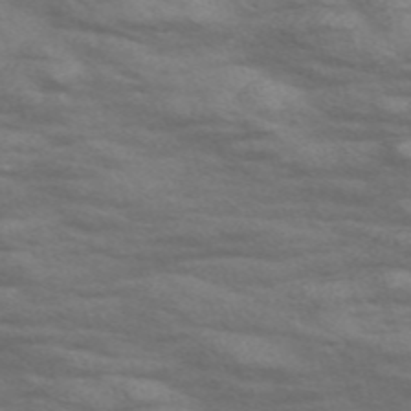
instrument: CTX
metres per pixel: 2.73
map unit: Nve
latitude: -57.5399
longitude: 54.3306
